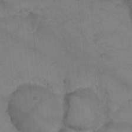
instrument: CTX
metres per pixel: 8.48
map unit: Ht
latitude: -6.0472
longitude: -25.5749
